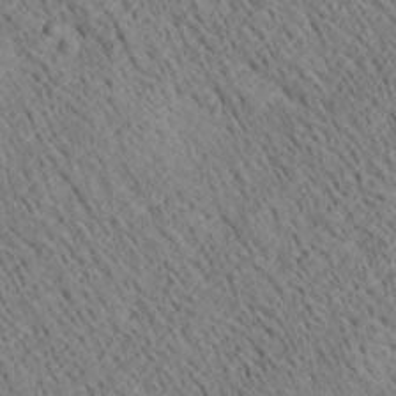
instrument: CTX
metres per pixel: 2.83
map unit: Ave
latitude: 20.3656
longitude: -140.0255
